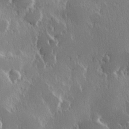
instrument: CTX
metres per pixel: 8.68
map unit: Hve
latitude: 23.1781
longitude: 146.4062
